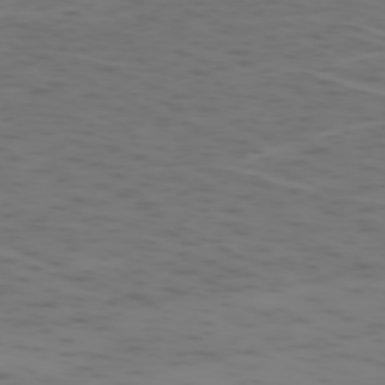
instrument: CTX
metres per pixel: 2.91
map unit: Hpe
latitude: -73.7855
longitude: 6.5762
